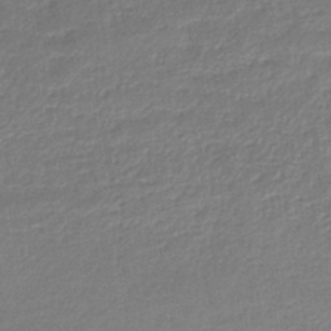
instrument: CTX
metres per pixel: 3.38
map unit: lHb
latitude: -44.8786
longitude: 59.3887
